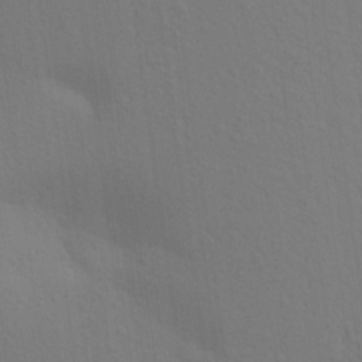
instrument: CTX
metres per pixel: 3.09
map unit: Aa
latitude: 23.6316
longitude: -145.4804
